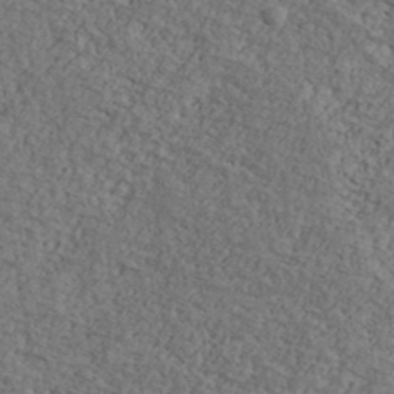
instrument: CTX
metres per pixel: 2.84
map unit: Ave
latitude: 41.0458
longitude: -110.8947
